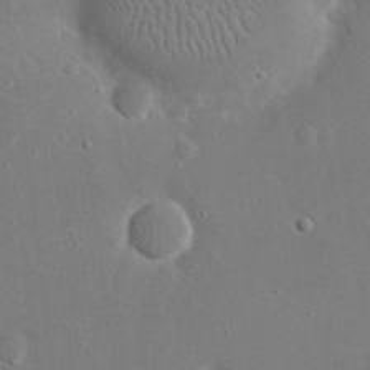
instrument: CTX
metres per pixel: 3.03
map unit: eHh
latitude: 17.2348
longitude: -71.1592
